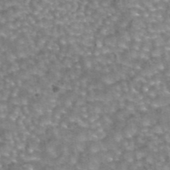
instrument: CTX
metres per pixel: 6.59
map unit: eAb
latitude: 44.3845
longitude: 104.9352
